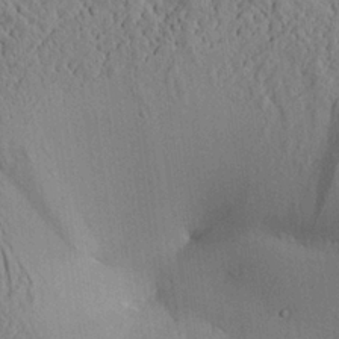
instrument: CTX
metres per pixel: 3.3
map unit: Aa
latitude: 24.4223
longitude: -133.8017
